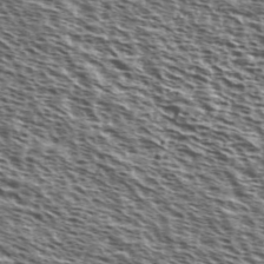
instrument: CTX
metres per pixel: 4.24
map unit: Ave
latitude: 38.1389
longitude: -110.7058
